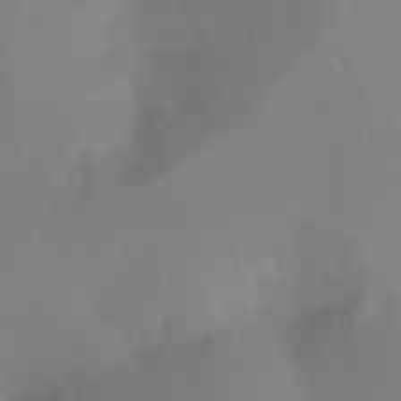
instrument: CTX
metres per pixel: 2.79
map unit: Ht
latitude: -17.5399
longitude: -46.3657
